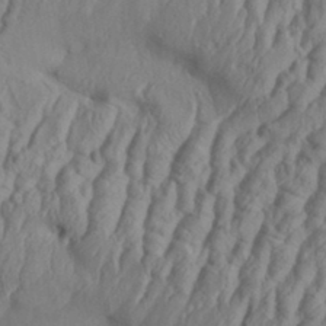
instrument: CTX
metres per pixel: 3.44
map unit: Aa
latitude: 33.5371
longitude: -136.2901
